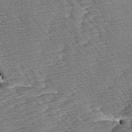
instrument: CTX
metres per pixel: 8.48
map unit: Aa
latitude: 8.1011
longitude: -133.9339
